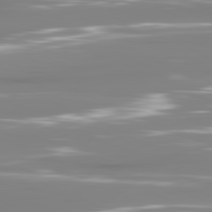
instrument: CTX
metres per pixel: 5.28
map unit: lApd
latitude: 81.4237
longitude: -138.0444
